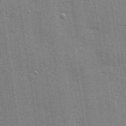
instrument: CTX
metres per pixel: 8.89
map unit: Hve
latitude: 28.9702
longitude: -92.0444
